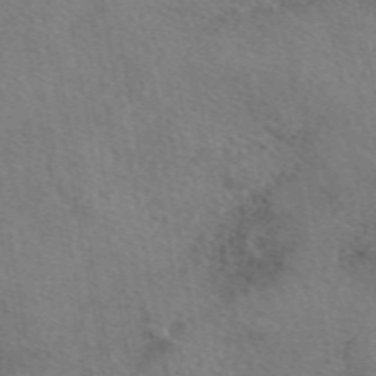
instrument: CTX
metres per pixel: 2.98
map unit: eAb
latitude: 50.3467
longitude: 110.5573
